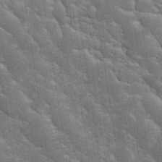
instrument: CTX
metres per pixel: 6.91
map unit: eHh
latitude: 34.7435
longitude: -65.5749
